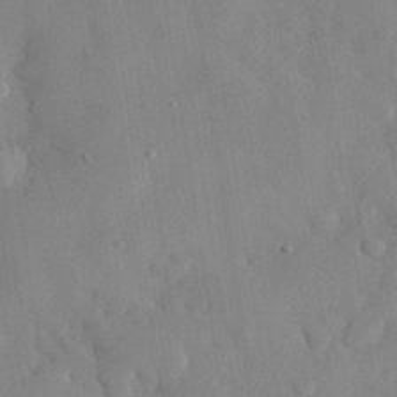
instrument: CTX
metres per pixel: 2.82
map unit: eHh
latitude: 30.5735
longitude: -76.4223
